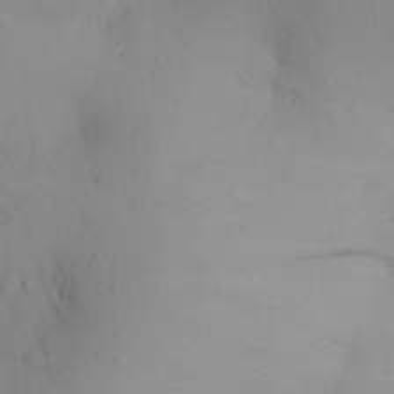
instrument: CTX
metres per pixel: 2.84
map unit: Aa
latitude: 27.5182
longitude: -147.8773
